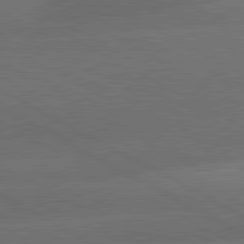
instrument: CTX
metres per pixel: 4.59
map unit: lApd
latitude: 81.0647
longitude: -146.7058
